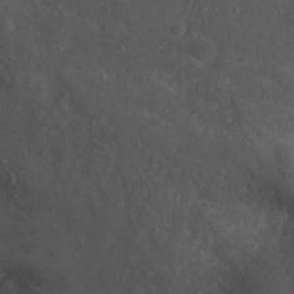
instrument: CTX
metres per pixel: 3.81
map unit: Nhu
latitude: 21.4616
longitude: -72.1200
